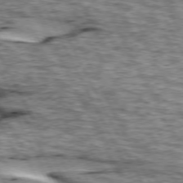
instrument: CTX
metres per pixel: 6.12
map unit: lApd
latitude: 73.6505
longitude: -54.9703
